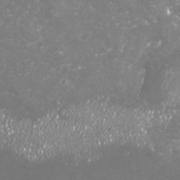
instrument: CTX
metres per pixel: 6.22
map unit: Nhu
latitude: -18.8597
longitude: -57.4615
